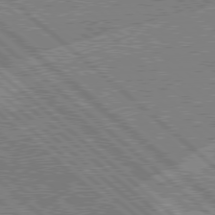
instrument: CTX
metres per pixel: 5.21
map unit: Hpe
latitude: 78.4601
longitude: -159.4804
